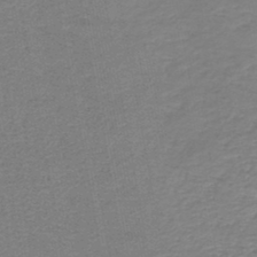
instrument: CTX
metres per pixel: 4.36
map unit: HNb
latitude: -45.7289
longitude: 52.4629
